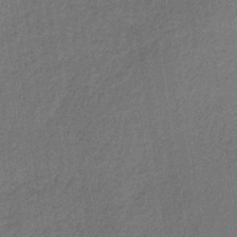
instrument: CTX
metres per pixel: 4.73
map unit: lHb
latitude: -34.7841
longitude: 62.7085
